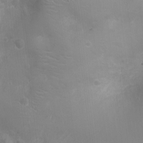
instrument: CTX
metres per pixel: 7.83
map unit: Ht
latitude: -4.0661
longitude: -16.0822
